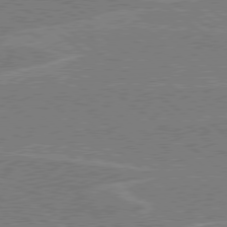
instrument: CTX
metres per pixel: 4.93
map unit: Hpe
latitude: 78.4223
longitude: -129.8772
